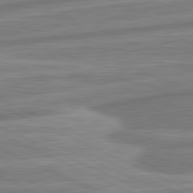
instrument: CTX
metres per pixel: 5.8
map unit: lApd
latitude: 81.6127
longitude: -174.7813
